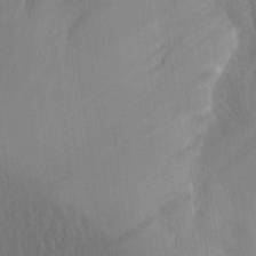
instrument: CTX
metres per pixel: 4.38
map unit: Aa
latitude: 27.1025
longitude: -132.8758
